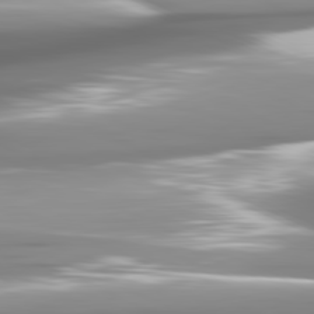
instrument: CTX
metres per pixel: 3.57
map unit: lApd
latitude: 81.5938
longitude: -140.8758
